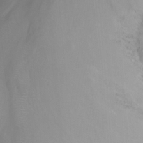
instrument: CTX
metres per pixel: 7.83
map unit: Nhu
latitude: -12.3306
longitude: -67.1970
